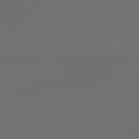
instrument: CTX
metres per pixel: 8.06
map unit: lApd
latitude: 79.3671
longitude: 177.2187
